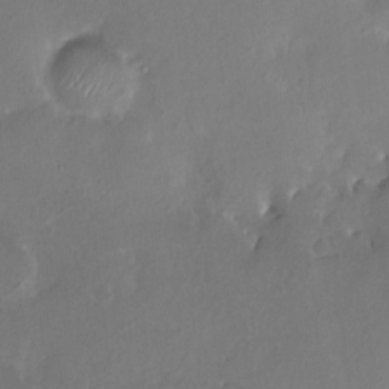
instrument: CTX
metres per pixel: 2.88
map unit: HNhu
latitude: 5.0836
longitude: 1.5777
